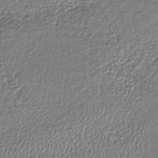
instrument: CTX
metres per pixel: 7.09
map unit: lHb
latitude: -43.6154
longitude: 68.8785
